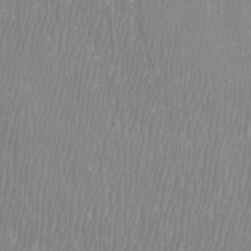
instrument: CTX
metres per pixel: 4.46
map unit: Htu
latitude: -8.7274
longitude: -76.1011
